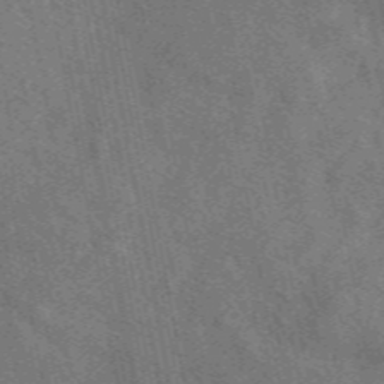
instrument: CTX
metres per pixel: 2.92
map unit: eAb
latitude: 50.0255
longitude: 115.5021
